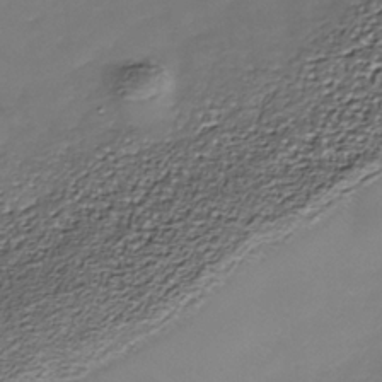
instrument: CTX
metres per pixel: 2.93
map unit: Nhe
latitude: -37.5777
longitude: -87.1970
